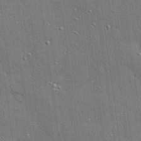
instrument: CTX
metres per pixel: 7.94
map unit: Hve
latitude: 28.4034
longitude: -90.6679
